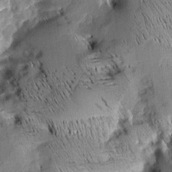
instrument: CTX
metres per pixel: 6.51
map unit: Aa
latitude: 8.9136
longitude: -142.7813
